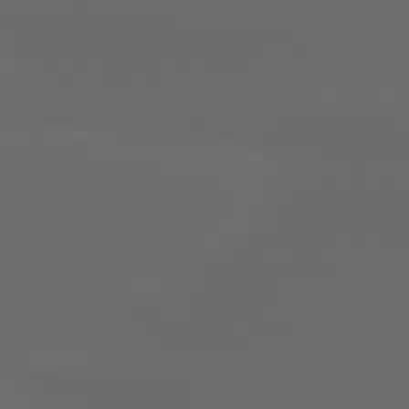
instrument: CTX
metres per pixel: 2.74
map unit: lApd
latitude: 80.4034
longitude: -117.7828
